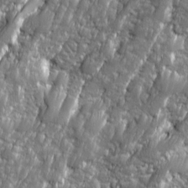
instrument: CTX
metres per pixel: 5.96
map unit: Ave
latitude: 16.2900
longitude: -134.5357
